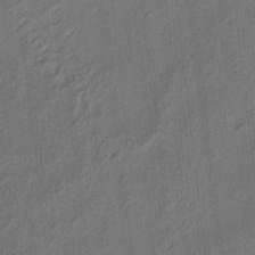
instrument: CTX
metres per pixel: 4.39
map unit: eHh
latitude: 6.0633
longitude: -77.1970
